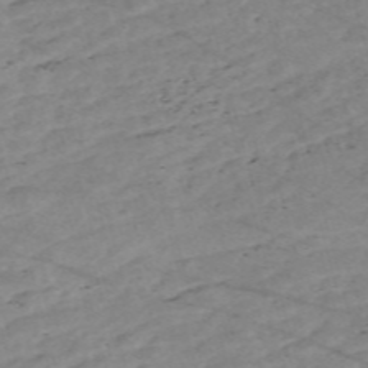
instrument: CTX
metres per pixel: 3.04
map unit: Nve
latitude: -58.8030
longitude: 61.2565
